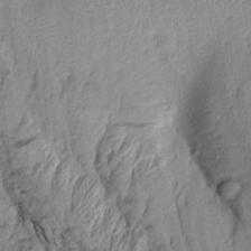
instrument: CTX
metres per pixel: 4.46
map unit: Aa
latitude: 15.7828
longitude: -146.6302
